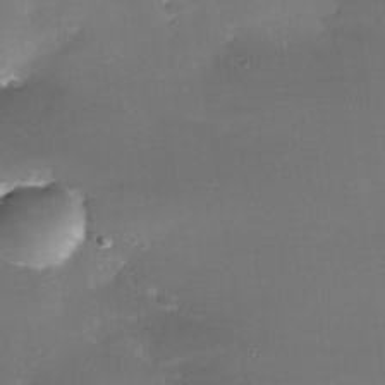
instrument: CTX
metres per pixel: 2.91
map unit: Nhe
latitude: -32.4440
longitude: -116.4223
